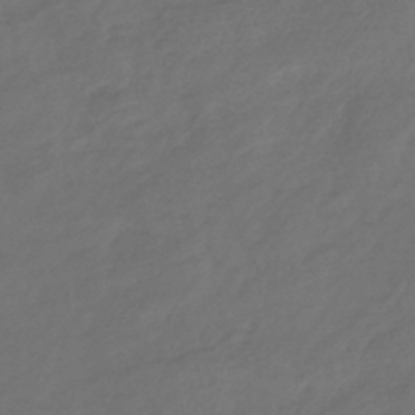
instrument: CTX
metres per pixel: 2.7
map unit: eHb
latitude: -43.5210
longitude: 86.8219
